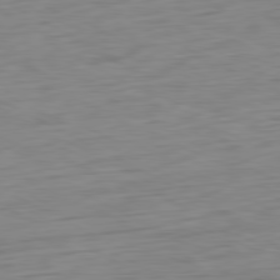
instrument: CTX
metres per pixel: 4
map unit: Ap
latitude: -80.7463
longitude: -61.4048
